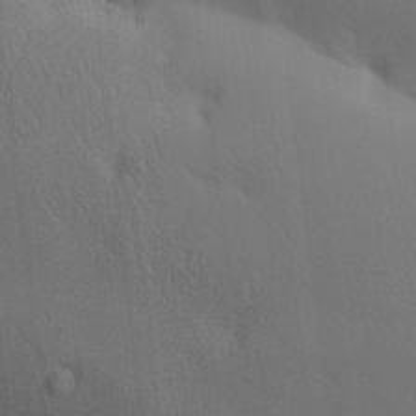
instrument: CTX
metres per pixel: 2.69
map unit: lAa
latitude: 21.1214
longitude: -138.4223
